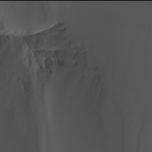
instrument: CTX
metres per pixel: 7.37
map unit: Nhu
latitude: -6.0094
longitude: -95.7450
